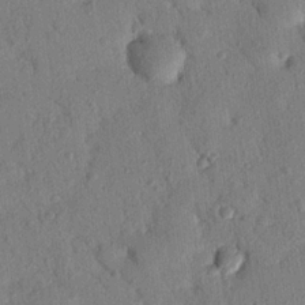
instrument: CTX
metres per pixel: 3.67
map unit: Nhu
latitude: 21.0648
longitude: -78.6113
